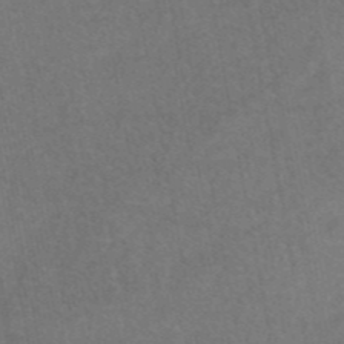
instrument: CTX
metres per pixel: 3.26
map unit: eAb
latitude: 45.3292
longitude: 114.1417
